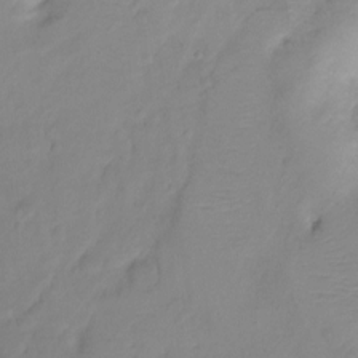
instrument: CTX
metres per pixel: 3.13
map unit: Hto
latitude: -10.8975
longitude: -39.8394
